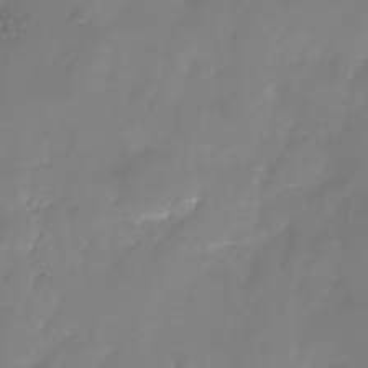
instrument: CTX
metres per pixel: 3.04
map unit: Nhu
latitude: -25.1242
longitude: -69.4427
